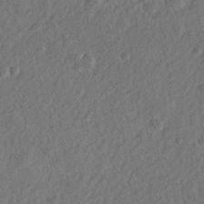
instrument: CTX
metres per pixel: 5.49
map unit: lHvf
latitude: 23.4426
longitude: 144.4251
